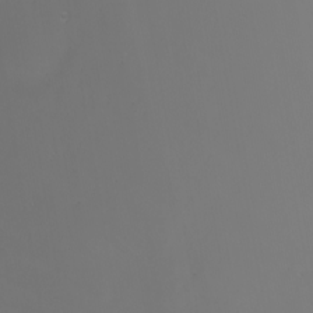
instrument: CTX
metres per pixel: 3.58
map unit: Nhu
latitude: -5.5966
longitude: -91.7261
